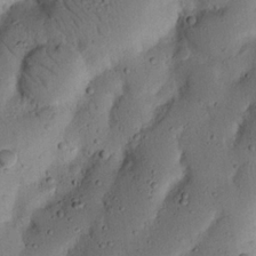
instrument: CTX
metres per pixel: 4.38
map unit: Nhu
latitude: 20.2901
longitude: -75.2915
